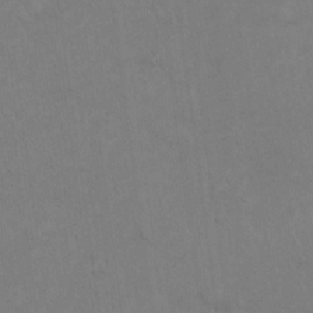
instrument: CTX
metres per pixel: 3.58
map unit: Hto
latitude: 19.0080
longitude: -60.2144
